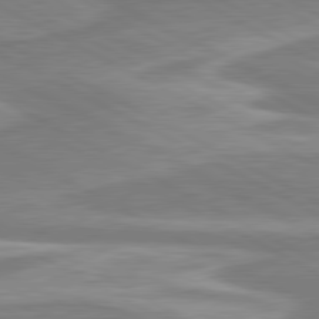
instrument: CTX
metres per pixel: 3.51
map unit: lApd
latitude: 80.5735
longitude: -174.0255
